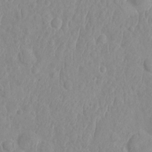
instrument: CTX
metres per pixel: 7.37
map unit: HNhu
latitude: -1.8801
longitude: 10.5007
